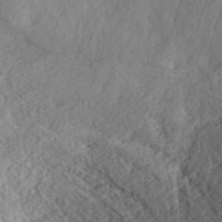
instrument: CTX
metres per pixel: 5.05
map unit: ANa
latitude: 35.5560
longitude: 13.5210
